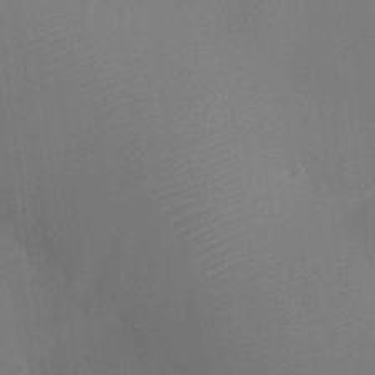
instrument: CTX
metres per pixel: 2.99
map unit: Ht
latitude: -9.9367
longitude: -23.6505
